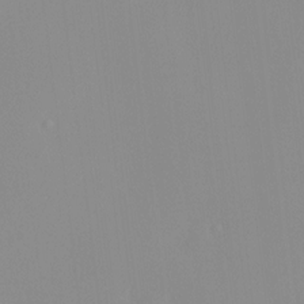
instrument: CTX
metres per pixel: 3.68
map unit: HNhu
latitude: 9.7261
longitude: 11.6911
